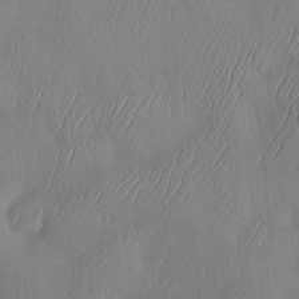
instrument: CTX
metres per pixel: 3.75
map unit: Hve
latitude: -10.5763
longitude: 173.7100
